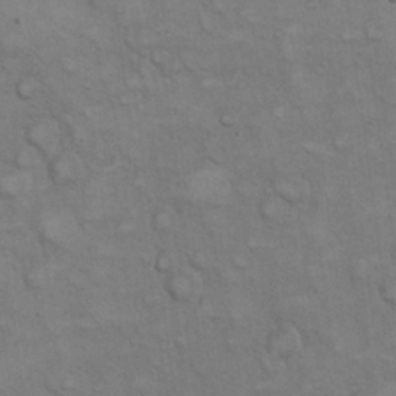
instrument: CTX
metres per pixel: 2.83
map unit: eHh
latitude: 22.1389
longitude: -59.7450
